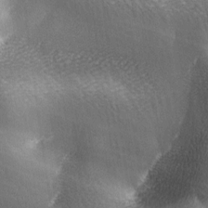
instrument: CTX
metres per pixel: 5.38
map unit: Ave
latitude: -5.4076
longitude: -120.7813
